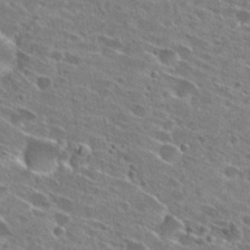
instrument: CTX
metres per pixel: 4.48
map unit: Hto
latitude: 27.2726
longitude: -44.9325
